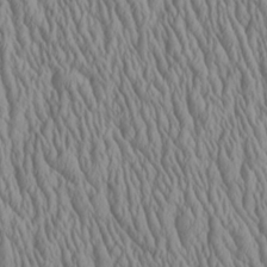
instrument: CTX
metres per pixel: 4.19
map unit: Aa
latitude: 25.6882
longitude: -135.8583
